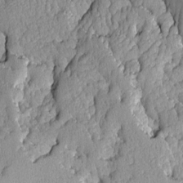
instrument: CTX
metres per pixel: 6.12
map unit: Ave
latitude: -8.8219
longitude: -116.5168
